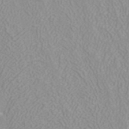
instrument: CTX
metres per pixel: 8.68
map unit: ANa
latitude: 40.4223
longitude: 22.9353
